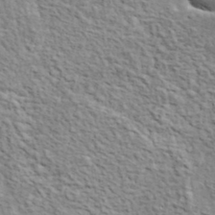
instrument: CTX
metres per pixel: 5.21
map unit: lHvf
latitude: 38.2522
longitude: -88.6869
